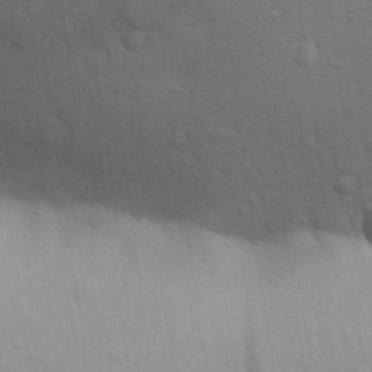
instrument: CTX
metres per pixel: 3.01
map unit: Aa
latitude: 29.8205
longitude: -147.1215
